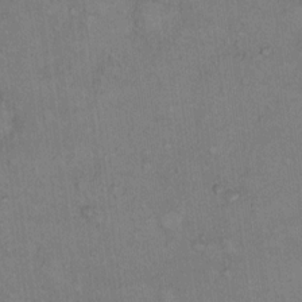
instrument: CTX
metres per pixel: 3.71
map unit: Hto
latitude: 11.4616
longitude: -58.1389
